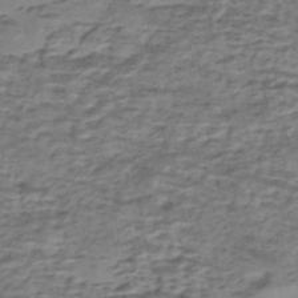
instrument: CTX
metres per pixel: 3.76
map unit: eHh
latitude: -42.9919
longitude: 119.8611
